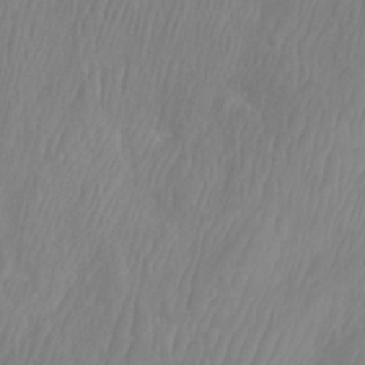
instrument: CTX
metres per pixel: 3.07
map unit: Htu
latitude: -8.8597
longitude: -75.3671
